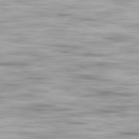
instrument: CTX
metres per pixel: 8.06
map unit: Ap
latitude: -80.7274
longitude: -59.4049
